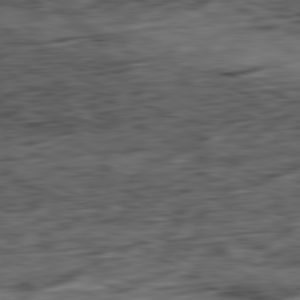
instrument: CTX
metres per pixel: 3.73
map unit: Ap
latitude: -81.7100
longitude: -71.7072
